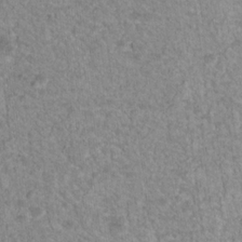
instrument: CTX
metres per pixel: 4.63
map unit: Nhu
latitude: 17.6883
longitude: -31.3104
